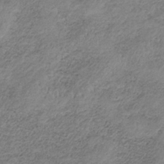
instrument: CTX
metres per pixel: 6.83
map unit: HNb
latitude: -33.8612
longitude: 61.4077
